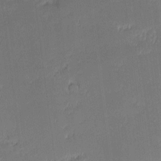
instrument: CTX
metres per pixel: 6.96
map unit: eHh
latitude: -2.3873
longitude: -83.6316
